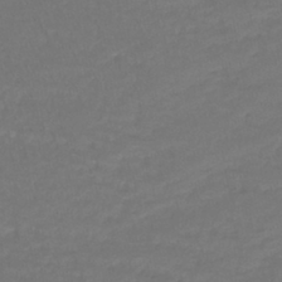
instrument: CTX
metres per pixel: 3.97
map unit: lHb
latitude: -42.3684
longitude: 58.5573
